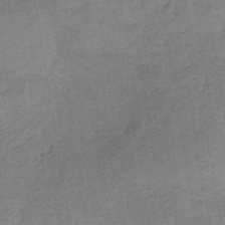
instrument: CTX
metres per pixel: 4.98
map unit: HNb
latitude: -33.4833
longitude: 57.2754
